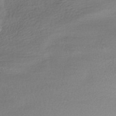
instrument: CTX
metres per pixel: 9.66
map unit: HNhu
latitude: -45.1242
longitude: 97.1809
